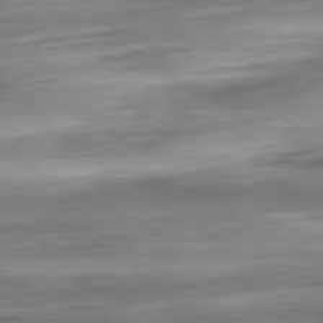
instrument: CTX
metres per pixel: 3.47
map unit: Ap
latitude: -80.8219
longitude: -67.4237
